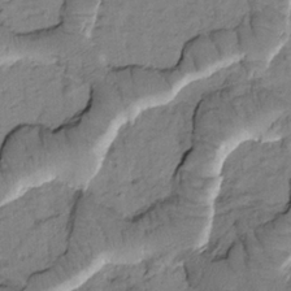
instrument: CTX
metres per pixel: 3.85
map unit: Htu
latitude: -1.7289
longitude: 173.1620
